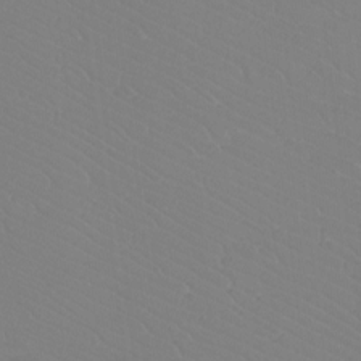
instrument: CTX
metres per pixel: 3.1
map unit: Htu
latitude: -12.0850
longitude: -72.2334
